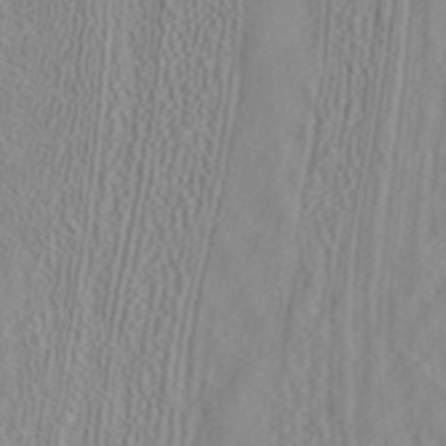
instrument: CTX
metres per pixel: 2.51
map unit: ANa
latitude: 37.8772
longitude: 23.3510
